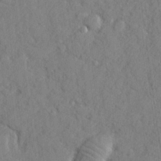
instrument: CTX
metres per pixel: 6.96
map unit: lHvf
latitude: 24.8002
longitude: 143.0297
